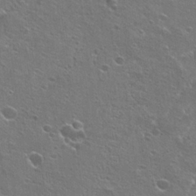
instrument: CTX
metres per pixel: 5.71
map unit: Hto
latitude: 22.5546
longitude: -42.1767
